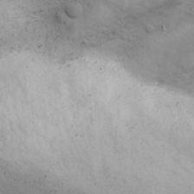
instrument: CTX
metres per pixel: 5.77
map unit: Ave
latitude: 18.6112
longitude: -133.3860
